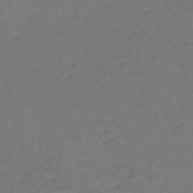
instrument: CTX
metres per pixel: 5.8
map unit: HNb
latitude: -50.3684
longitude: -53.5371
